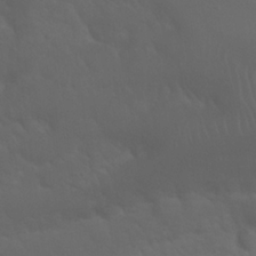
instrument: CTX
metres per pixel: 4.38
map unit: Nhu
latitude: 23.1025
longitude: -65.3671
